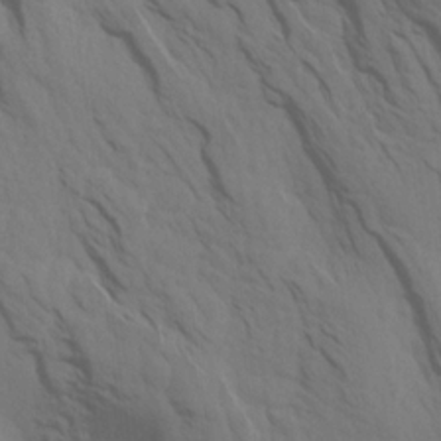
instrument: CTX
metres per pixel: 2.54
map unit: Aa
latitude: 16.9703
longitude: -145.7638
